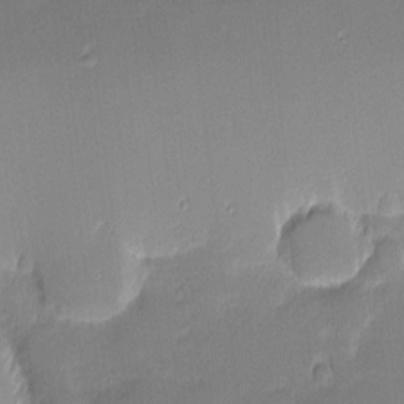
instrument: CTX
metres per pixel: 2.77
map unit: eHh
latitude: -2.0283
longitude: -83.4048
